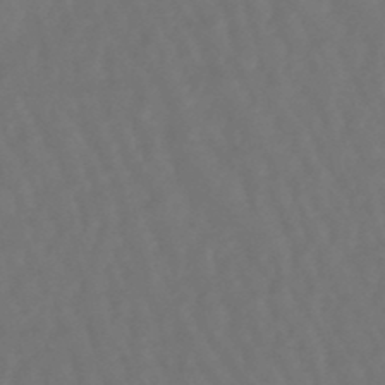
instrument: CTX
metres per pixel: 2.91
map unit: lHb
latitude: -47.8233
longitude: 79.0675
